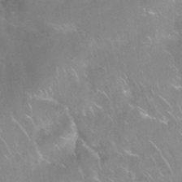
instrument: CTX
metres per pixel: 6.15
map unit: Nhu
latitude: 28.1578
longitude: -63.3293
